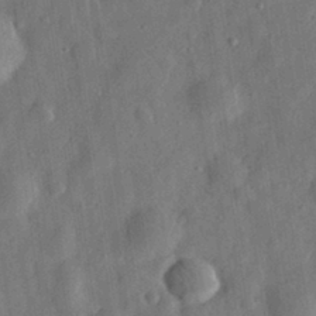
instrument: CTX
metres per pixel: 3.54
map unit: eHh
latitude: 30.6113
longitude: -75.0270
